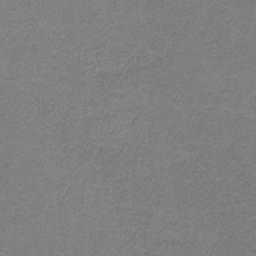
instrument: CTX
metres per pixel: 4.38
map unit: HNb
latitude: -35.9745
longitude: 53.8800
